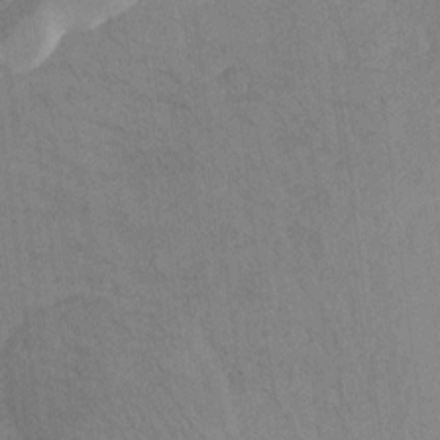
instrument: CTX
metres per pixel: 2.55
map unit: Htu
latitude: -0.3496
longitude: 172.6896
